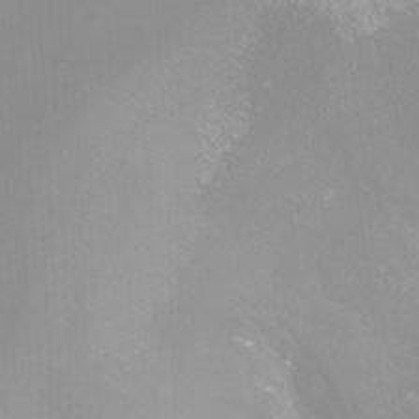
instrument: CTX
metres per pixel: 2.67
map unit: Nhu
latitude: -9.5210
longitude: -78.8758
